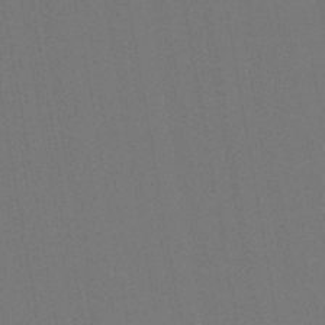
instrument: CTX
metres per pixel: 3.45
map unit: lHb
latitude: -47.7099
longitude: 73.0864
